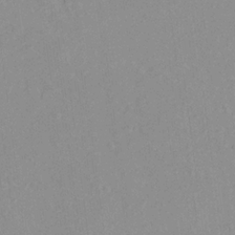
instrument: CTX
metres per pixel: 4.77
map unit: Aa
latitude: 18.8191
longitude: -140.4978
